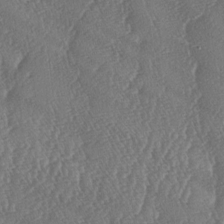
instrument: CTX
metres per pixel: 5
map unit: lAa
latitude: -6.2550
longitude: -130.2145
